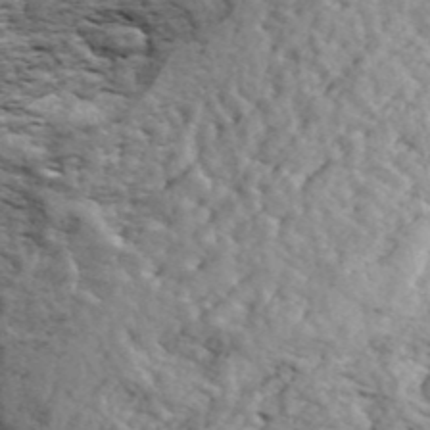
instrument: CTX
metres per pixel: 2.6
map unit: ANa
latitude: 43.0836
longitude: 47.2754
